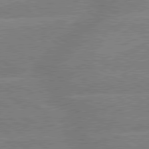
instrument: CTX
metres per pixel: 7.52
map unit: lApd
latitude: 79.6694
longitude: -133.2159
